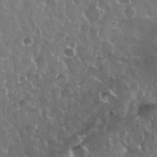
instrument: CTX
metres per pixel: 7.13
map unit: eHh
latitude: 33.8772
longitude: -58.2900
